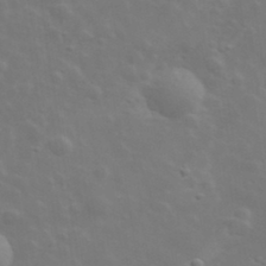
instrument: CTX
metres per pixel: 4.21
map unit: lHvf
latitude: 33.6127
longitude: -82.4978
